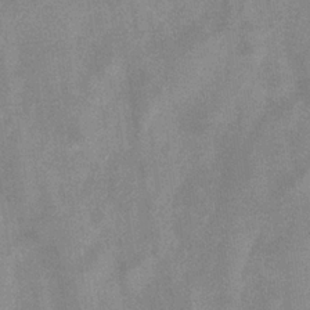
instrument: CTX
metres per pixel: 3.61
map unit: eHb
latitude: -32.1795
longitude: 67.8044
